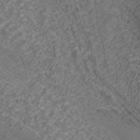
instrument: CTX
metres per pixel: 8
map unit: ANa
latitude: 42.4790
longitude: 33.1620
